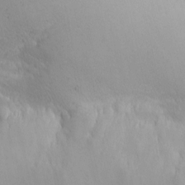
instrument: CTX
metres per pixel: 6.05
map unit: eHh
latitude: -2.5762
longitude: -81.2537
